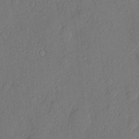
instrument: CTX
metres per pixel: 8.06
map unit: eHh
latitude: 5.8016
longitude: -74.7057
